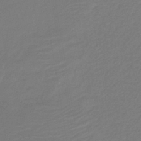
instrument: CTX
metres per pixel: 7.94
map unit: lHb
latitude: -43.3509
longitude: 52.7463
